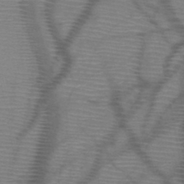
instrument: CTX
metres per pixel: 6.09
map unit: HNb
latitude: -46.8975
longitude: -40.6490
